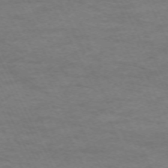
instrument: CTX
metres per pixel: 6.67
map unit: Hpe
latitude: -71.0487
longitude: 14.9920
